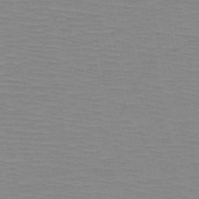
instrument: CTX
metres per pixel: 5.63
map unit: HNb
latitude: -47.1053
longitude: -40.8380
